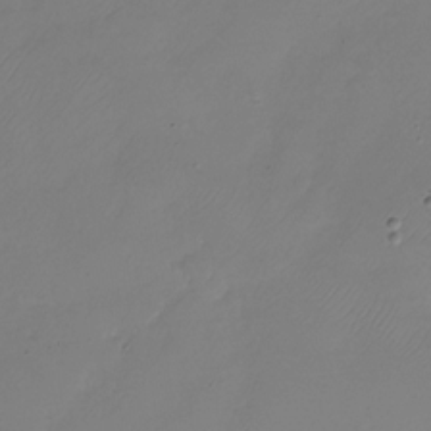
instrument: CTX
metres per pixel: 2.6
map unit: Nhu
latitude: -28.5385
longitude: -59.3104
